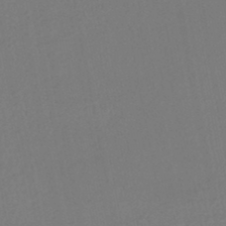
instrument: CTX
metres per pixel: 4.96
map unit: HNhu
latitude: -45.9745
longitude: 97.6344
